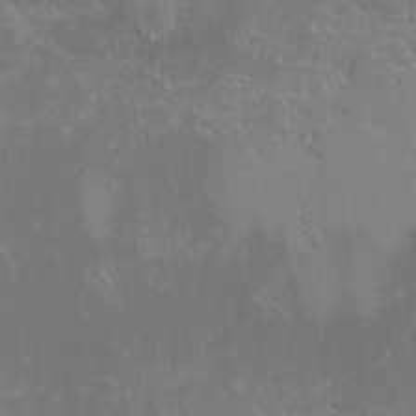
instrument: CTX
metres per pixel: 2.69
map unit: eHh
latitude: -2.6140
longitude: -86.1389
